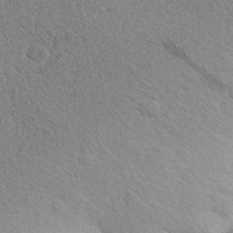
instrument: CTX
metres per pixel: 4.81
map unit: Aa
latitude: 27.8017
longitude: -143.2915
